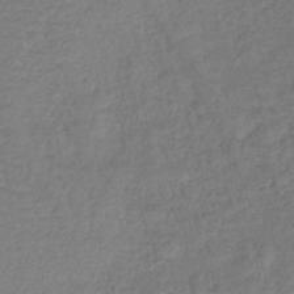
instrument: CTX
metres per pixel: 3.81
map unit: lHb
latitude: -43.0108
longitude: 79.8611
